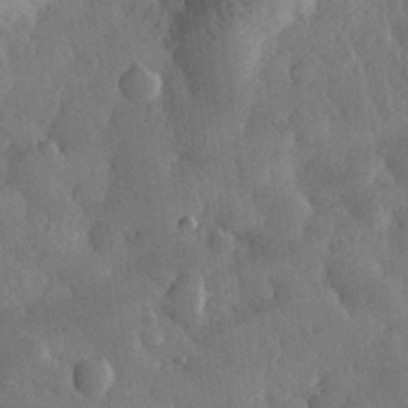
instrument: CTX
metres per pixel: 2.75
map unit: eHh
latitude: 30.6113
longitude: -79.3671
